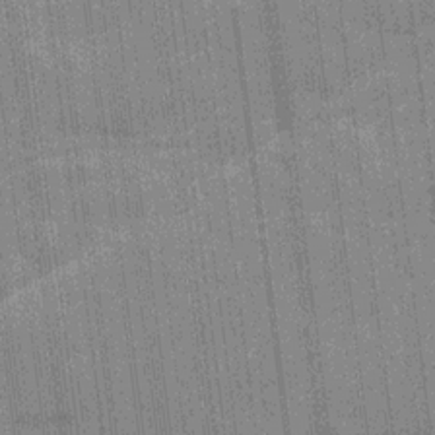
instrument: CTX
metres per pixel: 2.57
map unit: Ave
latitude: 15.7828
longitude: -138.4412
